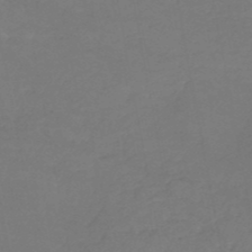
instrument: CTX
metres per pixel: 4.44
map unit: HNb
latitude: -50.2928
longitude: -53.5182
